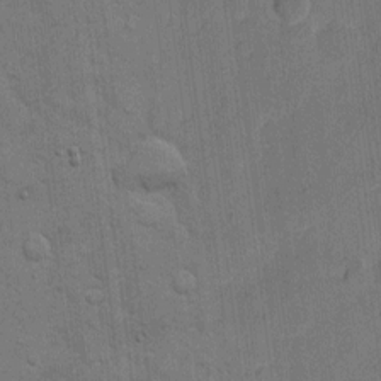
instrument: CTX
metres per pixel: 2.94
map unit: eHh
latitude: 11.2726
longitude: -67.0269
